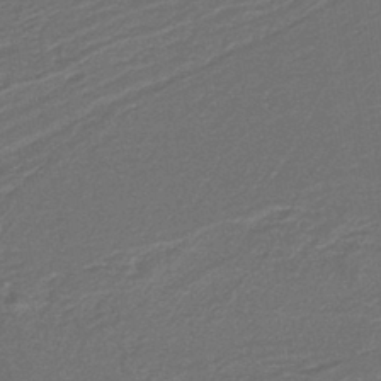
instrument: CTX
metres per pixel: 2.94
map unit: eAb
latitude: -39.8800
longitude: 52.2550
